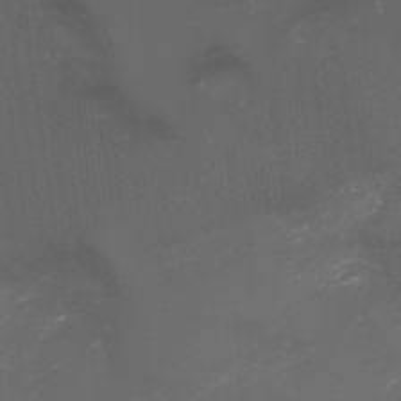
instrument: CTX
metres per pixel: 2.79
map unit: Nhu
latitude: -5.9556
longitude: -79.5371
